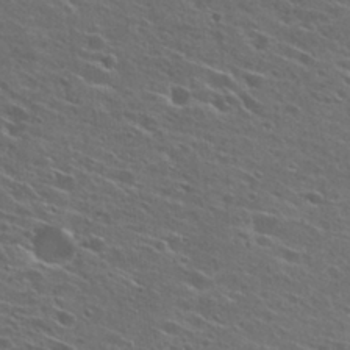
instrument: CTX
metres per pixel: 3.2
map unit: Hto
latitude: 26.7813
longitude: -44.9136
